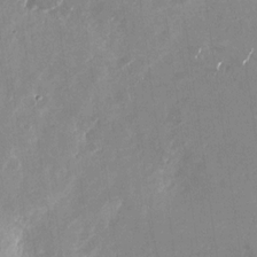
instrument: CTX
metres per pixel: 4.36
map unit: Nhu
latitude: -27.9178
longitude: -76.2711
